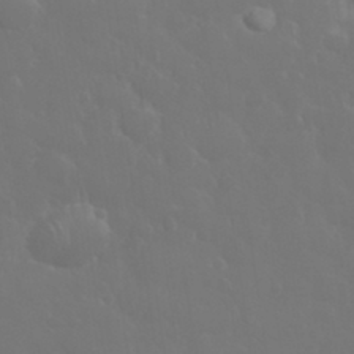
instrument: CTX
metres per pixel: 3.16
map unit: eHh
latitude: 33.4993
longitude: -60.5357
